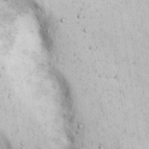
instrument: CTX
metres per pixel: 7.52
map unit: Nhu
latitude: 22.3278
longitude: -68.8380
